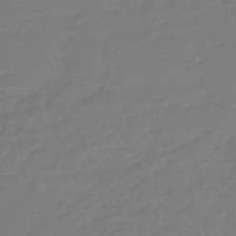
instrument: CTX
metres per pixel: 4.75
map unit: eHb
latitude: -46.5196
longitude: 88.3306
